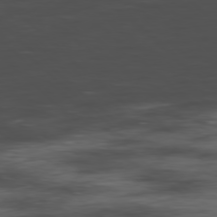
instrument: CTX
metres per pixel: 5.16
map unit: Hpe
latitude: -78.4629
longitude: 15.2376
